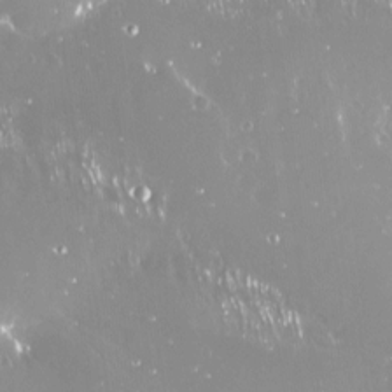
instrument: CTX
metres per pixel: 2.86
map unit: Nve
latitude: -17.9745
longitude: -60.0444
